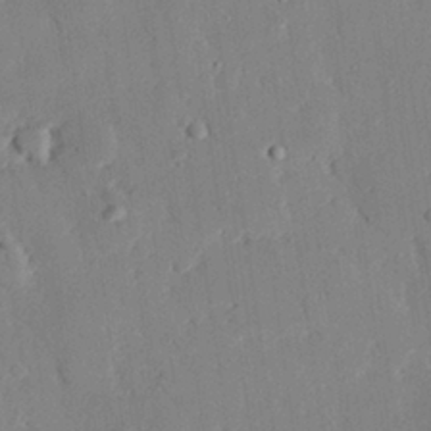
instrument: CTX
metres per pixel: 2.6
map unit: eHh
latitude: 28.3278
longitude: -81.1025
